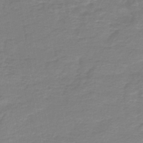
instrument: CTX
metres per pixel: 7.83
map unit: HNb
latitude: -45.9745
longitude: 52.4440
